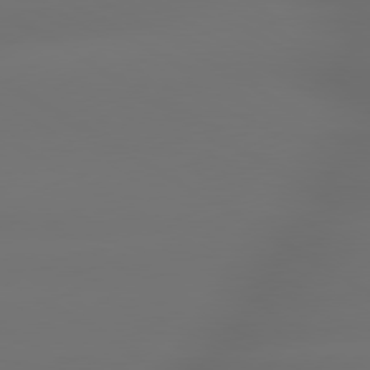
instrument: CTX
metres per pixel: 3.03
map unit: lApd
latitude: 79.7072
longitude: -138.6490
